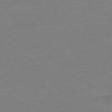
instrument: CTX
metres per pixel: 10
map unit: Ap
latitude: -78.6140
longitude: -59.7450
